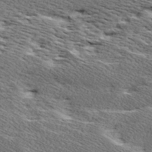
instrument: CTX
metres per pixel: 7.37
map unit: Ave
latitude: 17.0836
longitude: -137.9150
